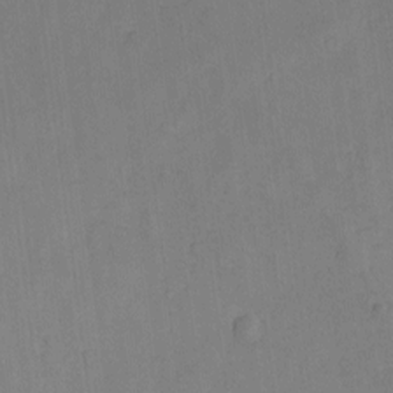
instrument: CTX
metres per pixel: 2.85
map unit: eHh
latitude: -8.7274
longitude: -66.4979
